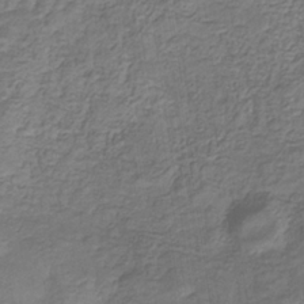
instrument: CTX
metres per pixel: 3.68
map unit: eHb
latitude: -32.4629
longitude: 73.1620
